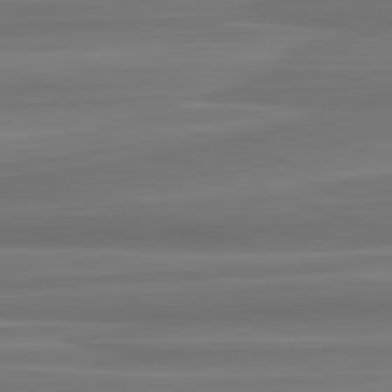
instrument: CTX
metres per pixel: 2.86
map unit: lApd
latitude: 82.8191
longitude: 169.0675
